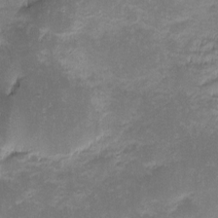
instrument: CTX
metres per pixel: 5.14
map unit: eHh
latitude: -1.4266
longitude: -85.9717
